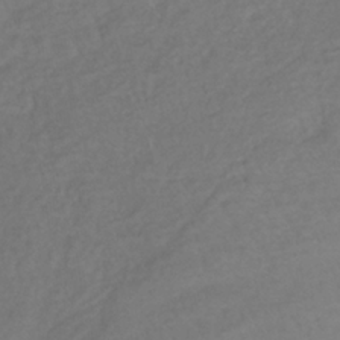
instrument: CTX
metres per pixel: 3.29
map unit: lHb
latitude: -37.8989
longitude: 70.0283
